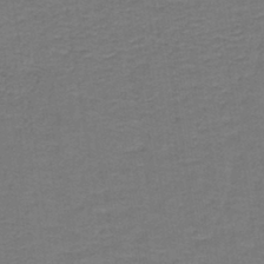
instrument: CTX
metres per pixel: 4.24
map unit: lHb
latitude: -42.2172
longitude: 53.4076
